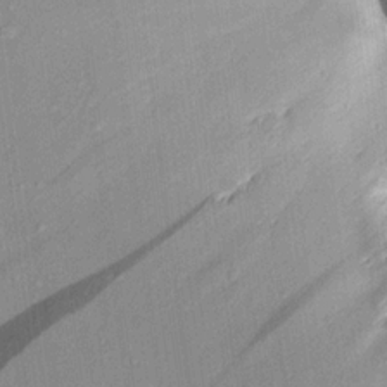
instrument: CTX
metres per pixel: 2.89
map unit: Aa
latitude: 19.1403
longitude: -146.1767
